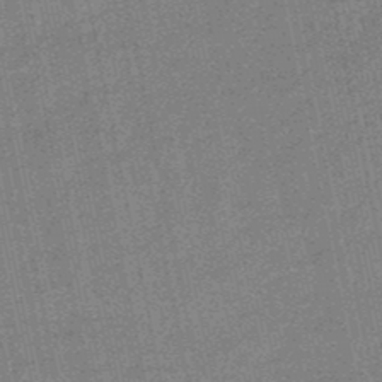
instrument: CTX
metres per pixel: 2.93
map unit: lHb
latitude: -49.4077
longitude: 79.4832
